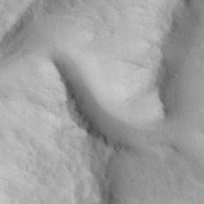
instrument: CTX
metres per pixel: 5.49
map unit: eHh
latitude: 36.2145
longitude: -66.9135
